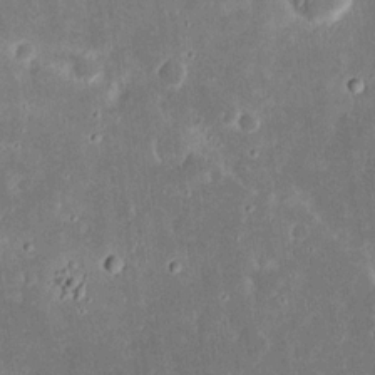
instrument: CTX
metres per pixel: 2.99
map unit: eHh
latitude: 17.1592
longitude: -73.0459
